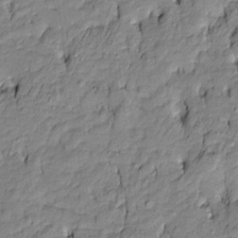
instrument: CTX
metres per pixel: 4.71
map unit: Htu
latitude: -9.6344
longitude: 176.9731
